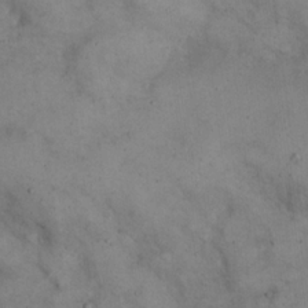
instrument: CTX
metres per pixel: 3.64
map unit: eHh
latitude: 21.5182
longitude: -61.4237
